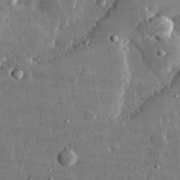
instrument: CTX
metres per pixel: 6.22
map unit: lHvf
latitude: 32.5924
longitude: -91.0081
